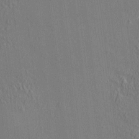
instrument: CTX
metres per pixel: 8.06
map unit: HNhu
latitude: 6.8380
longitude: 15.2943
